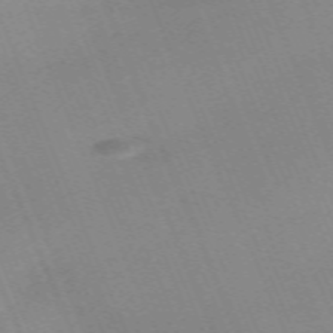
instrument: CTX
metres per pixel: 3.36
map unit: Nhu
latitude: -67.4454
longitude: 38.5763
